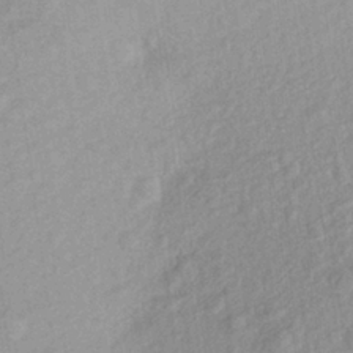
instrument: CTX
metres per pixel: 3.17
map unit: Aa
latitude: 27.3671
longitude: -143.8583
